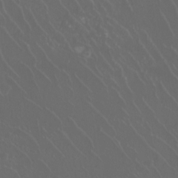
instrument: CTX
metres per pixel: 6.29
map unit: Htu
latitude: -11.5966
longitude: -73.1403
